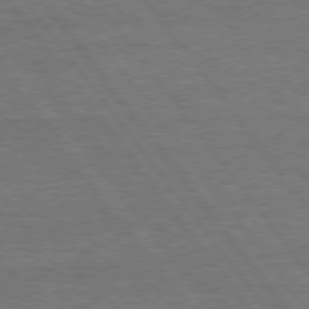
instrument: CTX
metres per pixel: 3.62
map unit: Hpe
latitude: 75.5182
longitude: -136.4034
